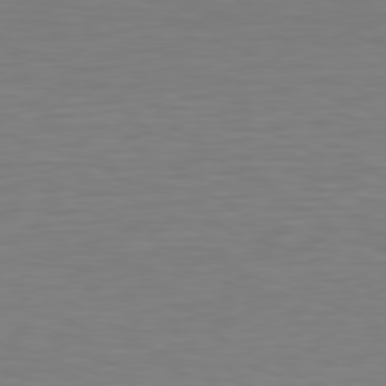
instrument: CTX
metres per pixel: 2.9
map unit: Hpe
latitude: 78.6113
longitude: -121.1970
